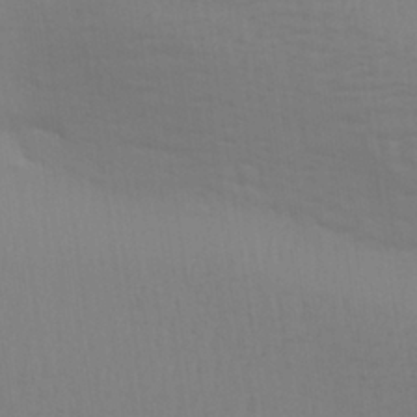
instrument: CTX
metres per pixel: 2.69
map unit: Aa
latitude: 30.1578
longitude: -135.1025
